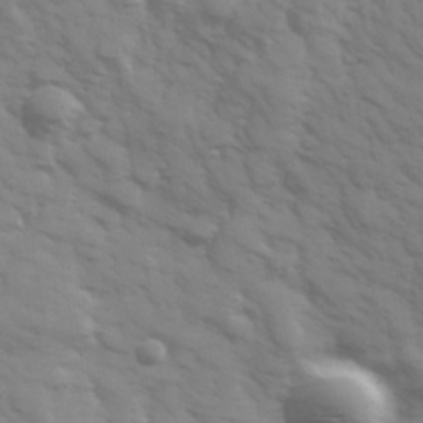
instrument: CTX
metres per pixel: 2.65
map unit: Hve
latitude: 32.4979
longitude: 150.3495
